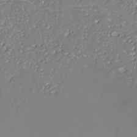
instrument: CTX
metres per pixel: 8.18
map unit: Nhe
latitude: -37.5021
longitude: -89.2159
